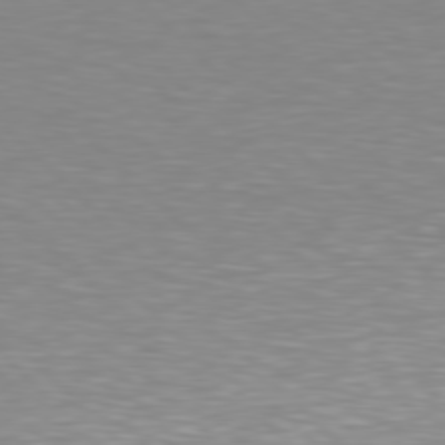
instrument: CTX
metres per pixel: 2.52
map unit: Hpe
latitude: 77.4615
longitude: -174.9514
